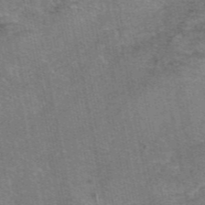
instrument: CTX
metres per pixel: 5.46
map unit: eAb
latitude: 47.1215
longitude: 103.6533
